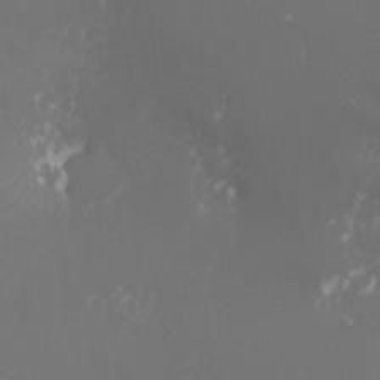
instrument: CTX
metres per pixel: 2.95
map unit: Nhu
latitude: -5.5777
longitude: -87.8961
